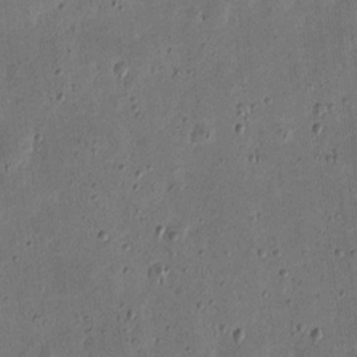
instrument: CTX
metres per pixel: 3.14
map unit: eHh
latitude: 5.3482
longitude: -71.2915
